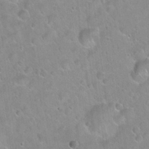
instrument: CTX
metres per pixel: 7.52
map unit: Hto
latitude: 21.4994
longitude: -52.6680
